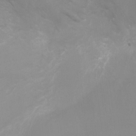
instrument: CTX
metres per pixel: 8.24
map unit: Ht
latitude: -6.6896
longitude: -20.8758
